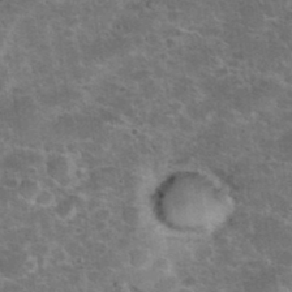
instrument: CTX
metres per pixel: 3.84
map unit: eHh
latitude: 37.4805
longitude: -66.6679
